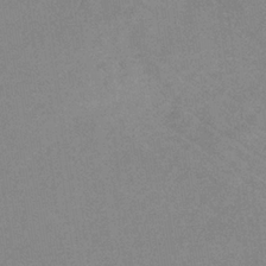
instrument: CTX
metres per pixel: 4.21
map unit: eHb
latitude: -32.6519
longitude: 68.0472
